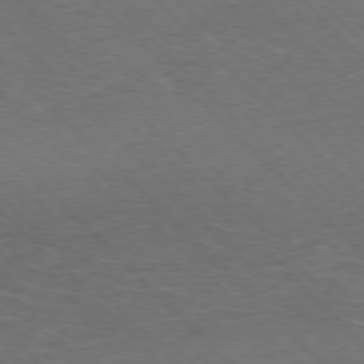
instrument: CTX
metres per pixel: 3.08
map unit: Hpe
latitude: -77.8233
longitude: 14.6141
